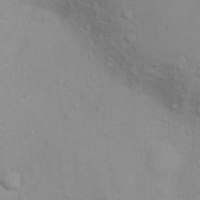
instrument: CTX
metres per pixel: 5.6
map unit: Ht
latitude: 5.5560
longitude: -28.9136
